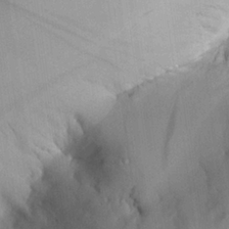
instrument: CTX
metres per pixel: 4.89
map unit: Aa
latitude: 25.5749
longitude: -133.0647
